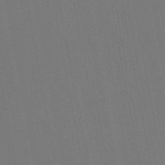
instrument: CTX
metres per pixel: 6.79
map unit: lHb
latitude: -47.5021
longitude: 71.8422
